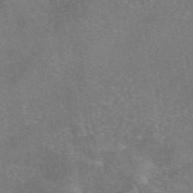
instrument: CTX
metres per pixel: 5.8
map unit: eAb
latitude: 47.1592
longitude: 102.8975
